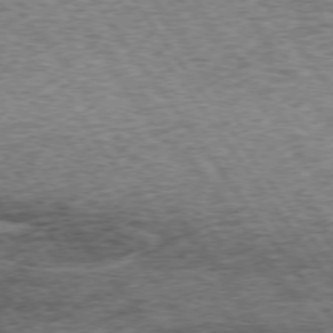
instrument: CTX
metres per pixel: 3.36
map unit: lApd
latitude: 73.4427
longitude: -76.2711
